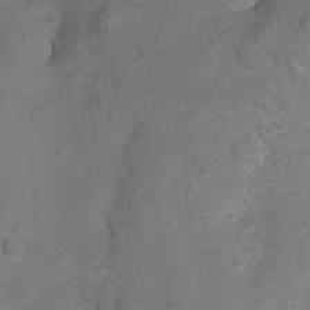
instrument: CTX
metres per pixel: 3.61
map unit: Ht
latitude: 4.5924
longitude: -29.5182
